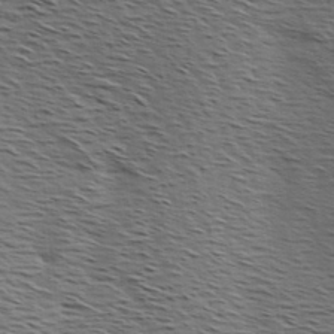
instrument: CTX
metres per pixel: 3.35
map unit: Hve
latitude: 2.3467
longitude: -123.1025
